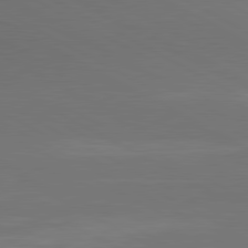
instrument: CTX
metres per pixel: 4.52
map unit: lApd
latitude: 80.7813
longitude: 139.2187
